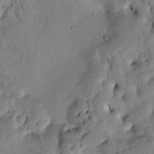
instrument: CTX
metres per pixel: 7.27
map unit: Htu
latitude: 0.9513
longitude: 174.5573
